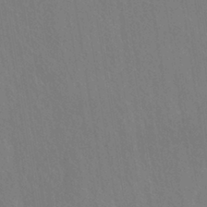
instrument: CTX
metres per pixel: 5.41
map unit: HNhu
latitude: -41.1809
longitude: 97.2754
